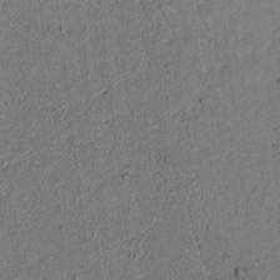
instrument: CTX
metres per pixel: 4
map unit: lAvf
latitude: 5.2726
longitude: 169.0297
